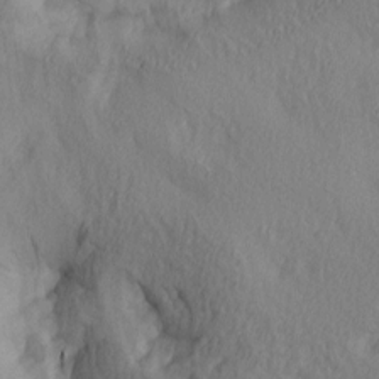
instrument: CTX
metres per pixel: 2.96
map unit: lAa
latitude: 4.8191
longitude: -114.1010
